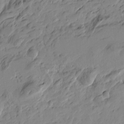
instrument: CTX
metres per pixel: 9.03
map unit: Htu
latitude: -4.3873
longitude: -178.1389
